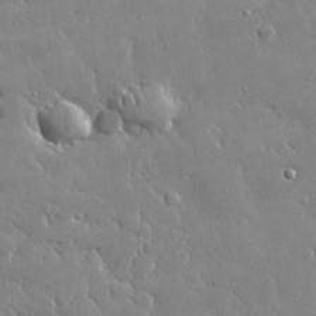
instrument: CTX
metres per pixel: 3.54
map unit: lHvf
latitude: 32.1767
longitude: -92.8191
